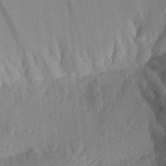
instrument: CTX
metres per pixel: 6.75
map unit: Aa
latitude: 27.8017
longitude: -144.3656
